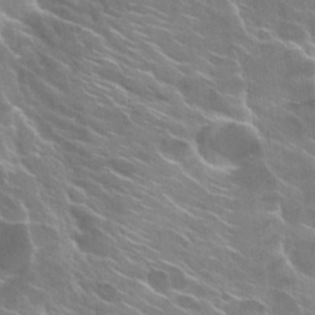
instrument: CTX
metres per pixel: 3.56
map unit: Hto
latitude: 29.5560
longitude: -43.5749
